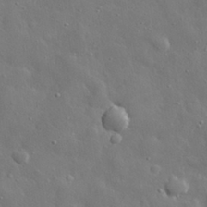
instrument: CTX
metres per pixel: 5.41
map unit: eHh
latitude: 29.3859
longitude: -78.5735
